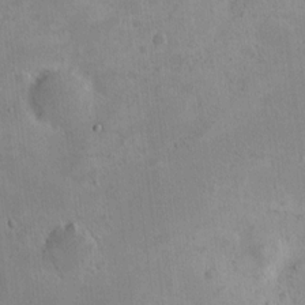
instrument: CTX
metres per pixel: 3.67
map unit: HNhu
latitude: 6.7246
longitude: 7.0108
